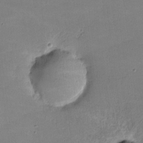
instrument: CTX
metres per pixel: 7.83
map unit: lHvf
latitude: -9.3132
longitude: -101.3293
